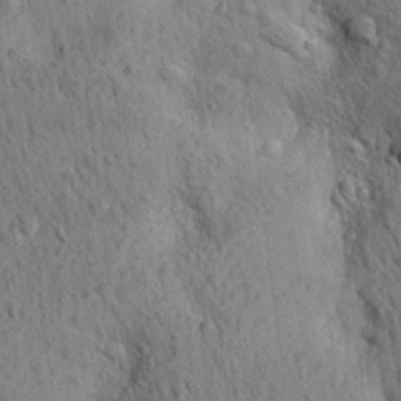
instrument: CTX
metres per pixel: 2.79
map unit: lAa
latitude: 21.5371
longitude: -138.8191
